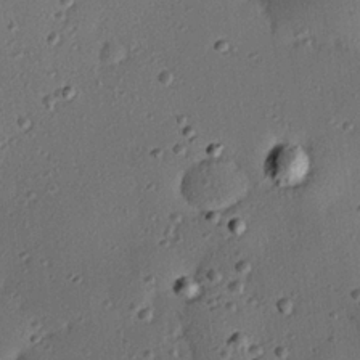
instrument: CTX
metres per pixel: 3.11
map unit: eHh
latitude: 23.2348
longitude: -91.6316
